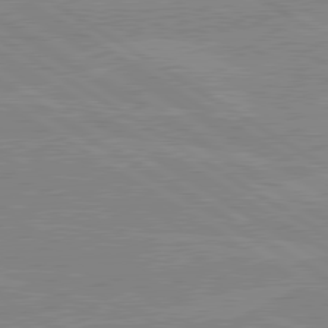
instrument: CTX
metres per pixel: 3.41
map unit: lApd
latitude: 80.1578
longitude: -125.5182
